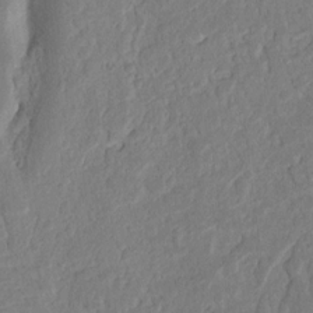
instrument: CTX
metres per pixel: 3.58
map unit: Nhu
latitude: 15.7072
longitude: -74.7057
